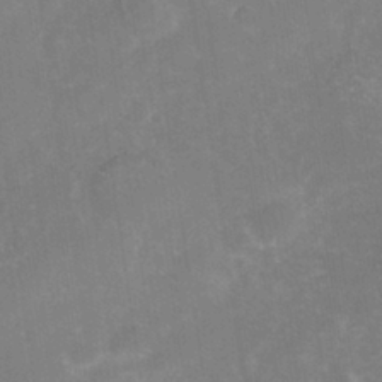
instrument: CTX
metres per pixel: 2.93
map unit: Nhe
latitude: -38.5952
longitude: -119.1970
